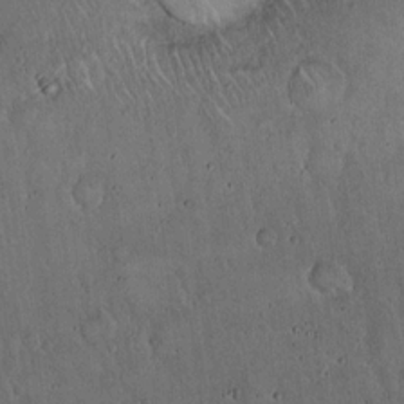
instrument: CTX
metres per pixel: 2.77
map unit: Hto
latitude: 16.9325
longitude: -59.7450
